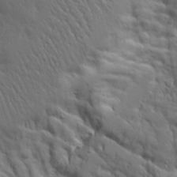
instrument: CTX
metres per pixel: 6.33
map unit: Aa
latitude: 17.2915
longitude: -125.5560
